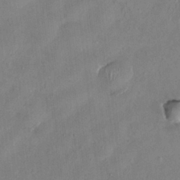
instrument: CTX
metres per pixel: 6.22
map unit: HNhu
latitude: 0.3467
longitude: -4.5546
